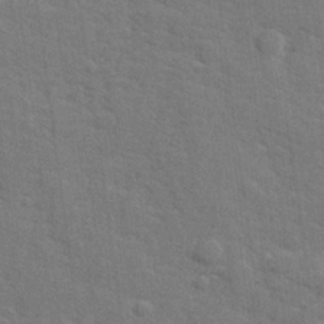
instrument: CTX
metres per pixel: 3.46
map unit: lHvf
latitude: 25.4426
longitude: 142.3117
